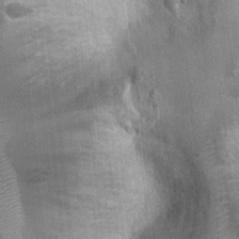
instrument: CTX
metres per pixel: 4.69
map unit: Ht
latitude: 3.1214
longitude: -19.1214
